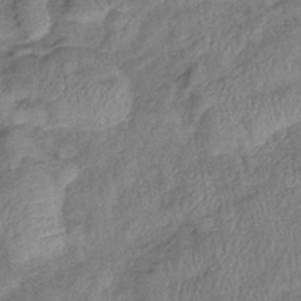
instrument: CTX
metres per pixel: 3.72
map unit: eHb
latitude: -38.6519
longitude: 77.6722
